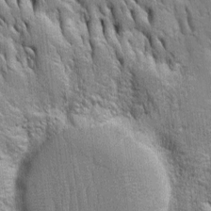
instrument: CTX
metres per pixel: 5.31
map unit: Htu
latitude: -4.2172
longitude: 150.9541
